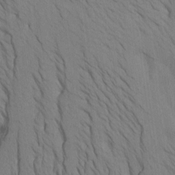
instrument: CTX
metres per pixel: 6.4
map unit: Htu
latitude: -7.0297
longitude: -68.3278
